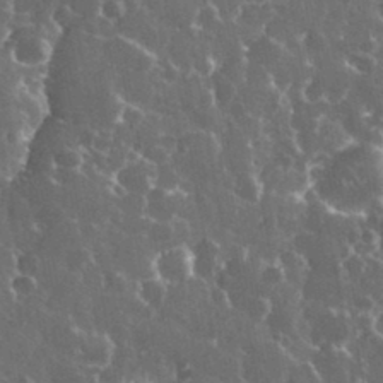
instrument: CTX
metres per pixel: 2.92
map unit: eHh
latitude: 33.7639
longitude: -60.3278
